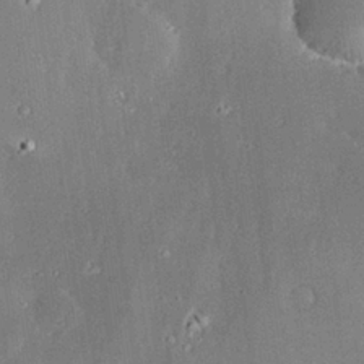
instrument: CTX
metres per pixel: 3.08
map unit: Hve
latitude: 28.4412
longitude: -93.4426
